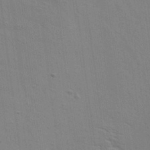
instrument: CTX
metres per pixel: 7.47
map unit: Aa
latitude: 20.8758
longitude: -140.5923
